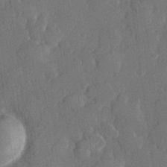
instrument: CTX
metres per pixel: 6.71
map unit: lHvf
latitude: 22.7057
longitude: 145.2565
